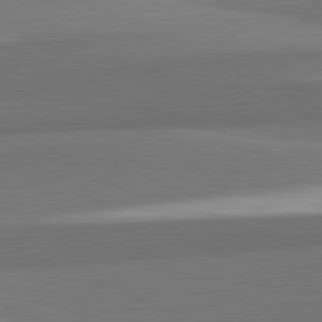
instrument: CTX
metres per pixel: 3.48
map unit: lApd
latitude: 82.1388
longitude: 153.7288
